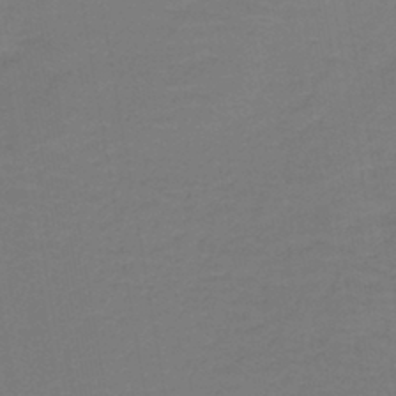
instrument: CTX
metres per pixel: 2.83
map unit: lHb
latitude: -42.4628
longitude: 52.9352
